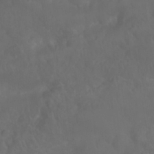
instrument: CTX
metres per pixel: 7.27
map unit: Nhu
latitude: 26.3089
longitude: -62.9136
